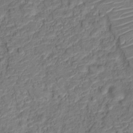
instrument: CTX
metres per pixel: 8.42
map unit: Nve
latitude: -19.8611
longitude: 105.6344
